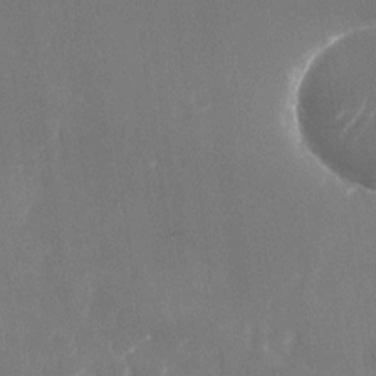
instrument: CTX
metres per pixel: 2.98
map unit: Nhu
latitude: -23.5399
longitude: -72.4223
